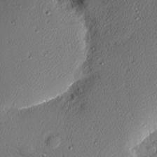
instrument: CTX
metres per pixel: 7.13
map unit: Nhu
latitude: 1.5749
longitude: -77.6882
